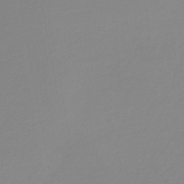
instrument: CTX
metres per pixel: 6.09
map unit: lHb
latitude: -44.4629
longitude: 75.7289
